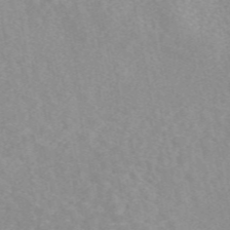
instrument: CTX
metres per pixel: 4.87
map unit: eAb
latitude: 49.2537
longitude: 118.7652
